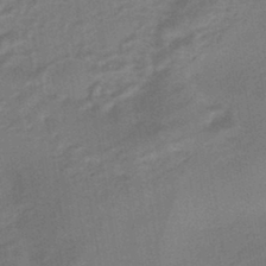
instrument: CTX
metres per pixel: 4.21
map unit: HNhu
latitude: -44.0661
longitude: 90.8408
